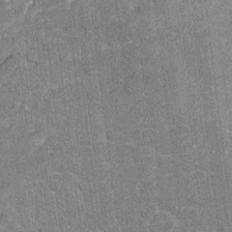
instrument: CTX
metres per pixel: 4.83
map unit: Hto
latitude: 14.8569
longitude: -33.8961
